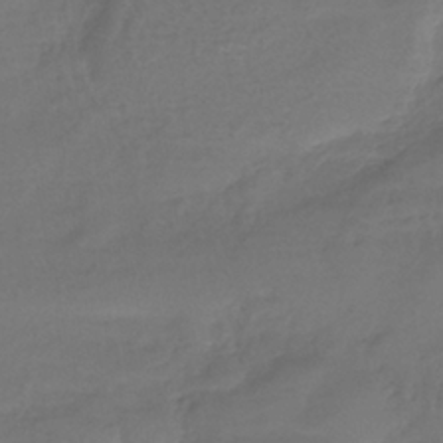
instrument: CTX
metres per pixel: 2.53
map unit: eHh
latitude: -39.2376
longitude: -26.4223
